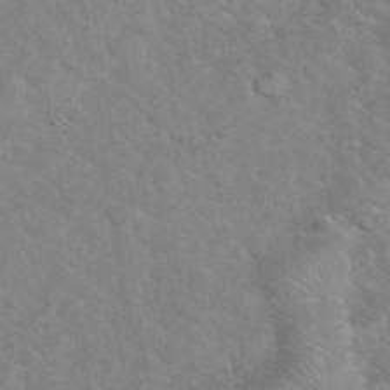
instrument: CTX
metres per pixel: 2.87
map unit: eHh
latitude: 37.1403
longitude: -65.3293
